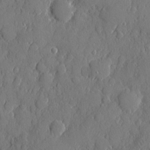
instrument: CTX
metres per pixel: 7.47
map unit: eHh
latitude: 6.0444
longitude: -75.1214
